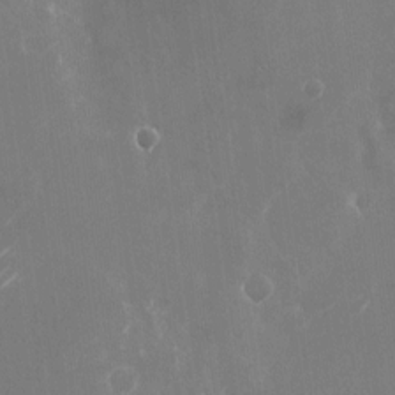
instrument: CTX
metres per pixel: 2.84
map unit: Nhu
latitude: -22.3306
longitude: -72.3846
